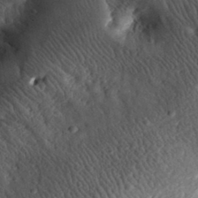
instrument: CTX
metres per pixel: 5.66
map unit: eHh
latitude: 33.0836
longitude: -76.3656
